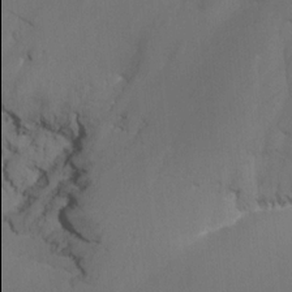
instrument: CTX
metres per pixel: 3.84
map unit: Nhu
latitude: -15.5966
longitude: -49.9906
